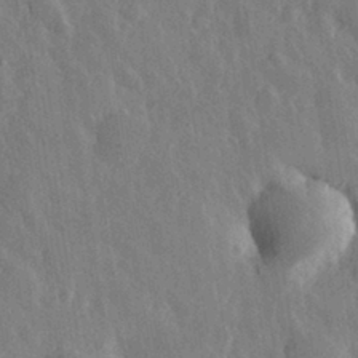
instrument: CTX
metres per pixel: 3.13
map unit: eHh
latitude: 31.6694
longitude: -79.8017
